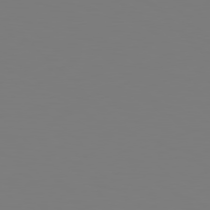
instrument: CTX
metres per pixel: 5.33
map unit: Hpe
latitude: 78.9136
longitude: -167.0836
